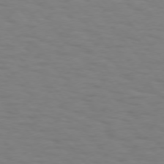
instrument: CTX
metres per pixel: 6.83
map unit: Hpe
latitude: 75.2915
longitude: -132.5357
